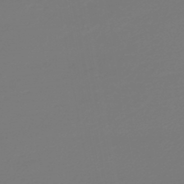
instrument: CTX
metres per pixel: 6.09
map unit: HNb
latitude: -46.8030
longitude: 55.1998
